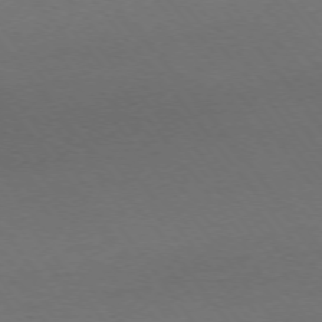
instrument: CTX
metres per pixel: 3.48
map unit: Ap
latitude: -76.0850
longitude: -89.4238
